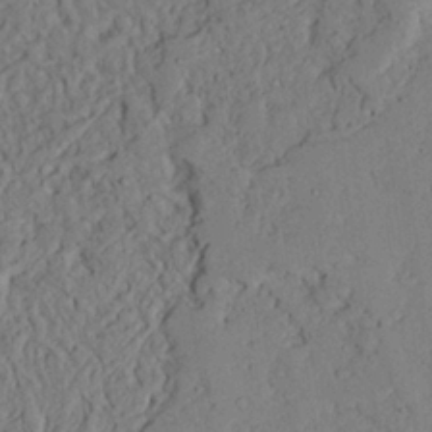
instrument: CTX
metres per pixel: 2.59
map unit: Ave
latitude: 23.9906
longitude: -132.8002
